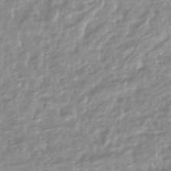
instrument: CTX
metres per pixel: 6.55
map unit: HNhu
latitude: -44.3873
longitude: 96.4251
